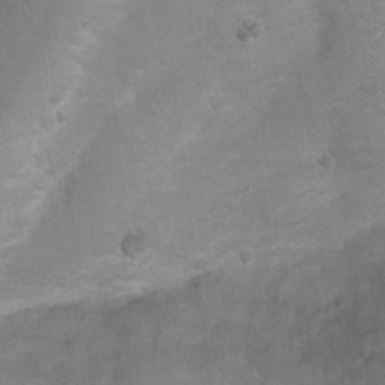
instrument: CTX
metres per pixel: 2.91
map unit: Hto
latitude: 5.0647
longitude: -32.0633
